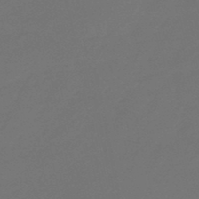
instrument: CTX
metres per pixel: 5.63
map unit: eHb
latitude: -47.5966
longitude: 86.4440
